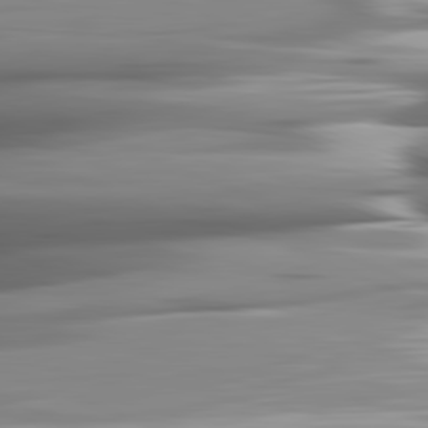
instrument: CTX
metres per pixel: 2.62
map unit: lApd
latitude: 81.9339
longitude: -140.3467
